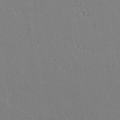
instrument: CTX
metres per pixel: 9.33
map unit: eHh
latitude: 34.9702
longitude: -132.4223
